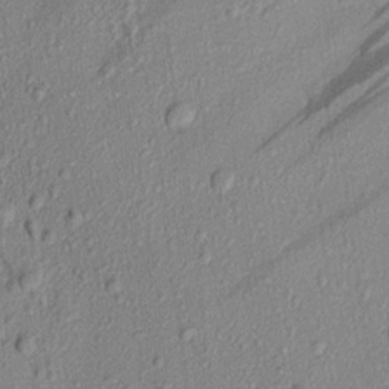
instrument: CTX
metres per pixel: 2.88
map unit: Aa
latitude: 16.8002
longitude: -147.2159
